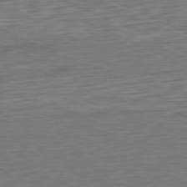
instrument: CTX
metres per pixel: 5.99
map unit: Ap
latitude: -81.5210
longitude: -60.1766
